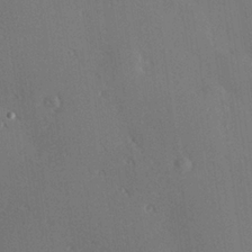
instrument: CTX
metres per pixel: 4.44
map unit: Hve
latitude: 25.7071
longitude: -92.0444
